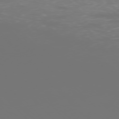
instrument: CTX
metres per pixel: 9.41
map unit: Ap
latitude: -76.9920
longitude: -62.4601
